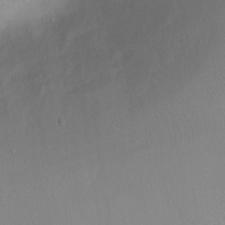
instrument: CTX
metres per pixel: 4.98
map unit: Ht
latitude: 2.0444
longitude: -36.2334
